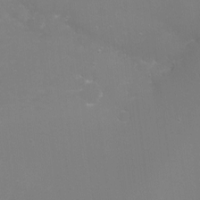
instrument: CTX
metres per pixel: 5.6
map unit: eHh
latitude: -7.0297
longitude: -78.3468
